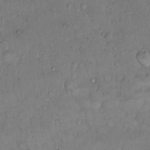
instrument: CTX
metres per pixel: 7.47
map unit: Hto
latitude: 14.4979
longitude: -57.0080
